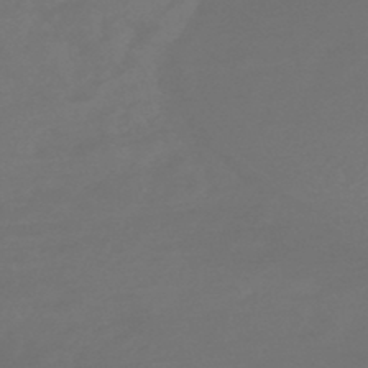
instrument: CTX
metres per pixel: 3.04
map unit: eHb
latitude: -47.5588
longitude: 87.9556
